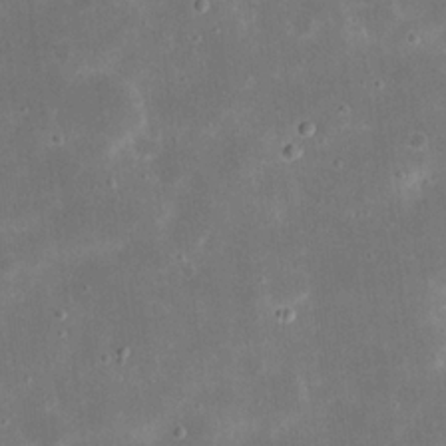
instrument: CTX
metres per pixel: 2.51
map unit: eHh
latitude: 20.8947
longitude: -67.6316
